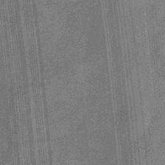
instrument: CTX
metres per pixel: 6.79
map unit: eHb
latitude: -32.8597
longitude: 73.9178
